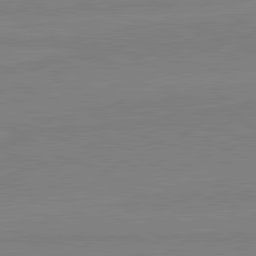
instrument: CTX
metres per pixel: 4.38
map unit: lApd
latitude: 81.7827
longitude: 166.9920
